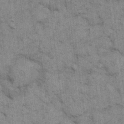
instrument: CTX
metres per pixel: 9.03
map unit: eHh
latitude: 15.2915
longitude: -65.4615
